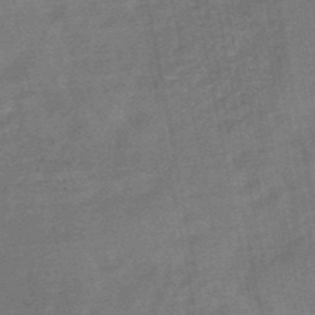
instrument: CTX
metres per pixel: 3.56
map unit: HNb
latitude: -49.1809
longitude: -39.1592
